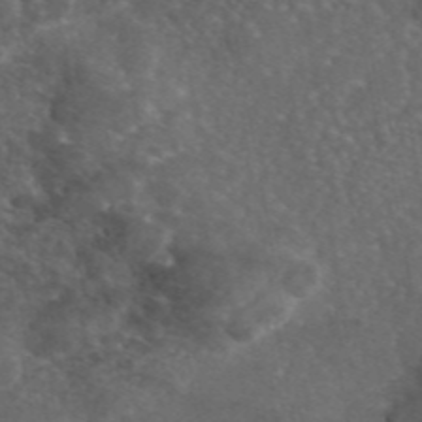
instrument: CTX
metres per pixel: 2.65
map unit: eAb
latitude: 46.0444
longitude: 114.5385
